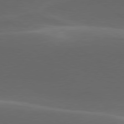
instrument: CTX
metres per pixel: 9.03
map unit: lApd
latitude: 79.3671
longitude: -49.5371
